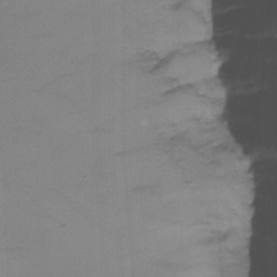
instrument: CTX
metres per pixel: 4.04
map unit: Nhu
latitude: -15.4644
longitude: -56.2144
